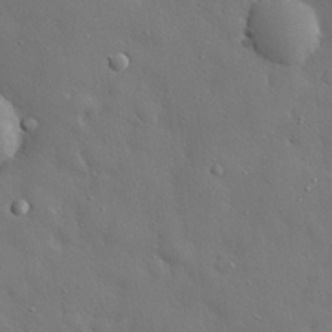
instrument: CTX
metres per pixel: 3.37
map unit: eHh
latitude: 29.6505
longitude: -78.7058
